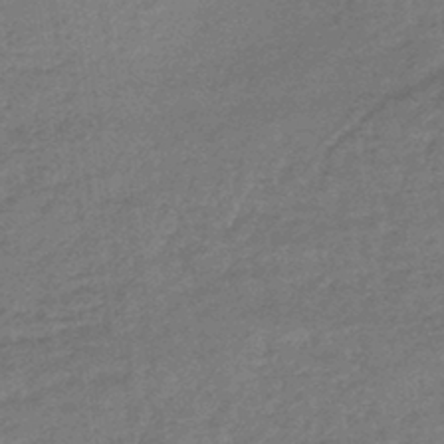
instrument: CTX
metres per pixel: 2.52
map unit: lHb
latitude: -42.4628
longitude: 66.5952
